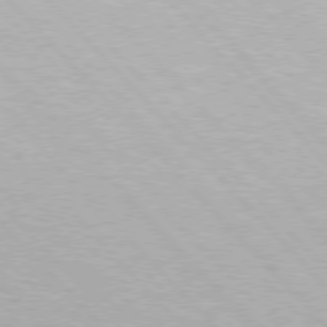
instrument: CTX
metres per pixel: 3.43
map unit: Hpe
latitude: 76.2522
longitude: -156.0255
